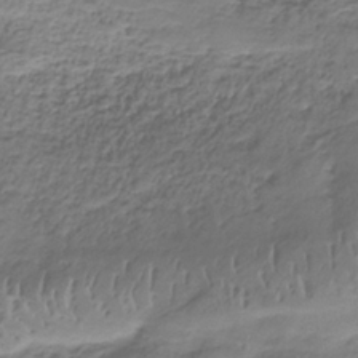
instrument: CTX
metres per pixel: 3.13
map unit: HNb
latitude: -34.6141
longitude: 58.0849
